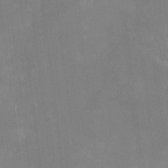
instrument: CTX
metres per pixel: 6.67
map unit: HNhu
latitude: 6.8380
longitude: 2.9352
